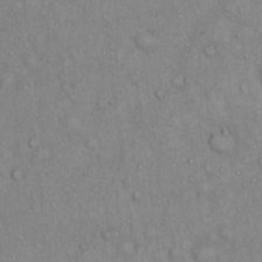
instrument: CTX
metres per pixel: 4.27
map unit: Hto
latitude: 13.5371
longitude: -57.9339
